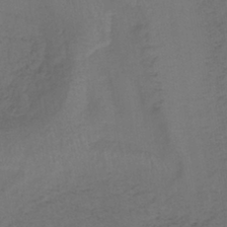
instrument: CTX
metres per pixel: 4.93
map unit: lHb
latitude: -39.8611
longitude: 62.2361
